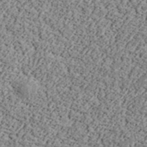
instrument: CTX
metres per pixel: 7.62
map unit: lHvf
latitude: 37.8017
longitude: -91.3671
